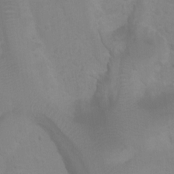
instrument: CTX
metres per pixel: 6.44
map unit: Htu
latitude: 2.1578
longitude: -21.6883
